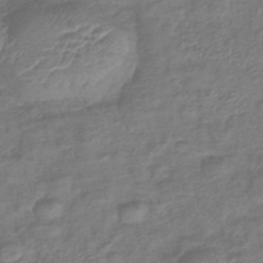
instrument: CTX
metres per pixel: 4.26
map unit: lHb
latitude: -42.1983
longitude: 78.8408
